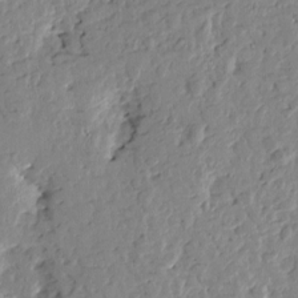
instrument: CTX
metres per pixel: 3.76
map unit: Htu
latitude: -1.1620
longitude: -178.5168
